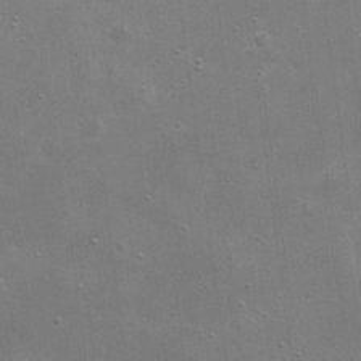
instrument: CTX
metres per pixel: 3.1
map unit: eHh
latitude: 20.9136
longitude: -67.0458
